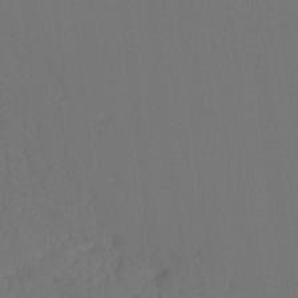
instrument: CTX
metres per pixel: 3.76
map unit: Ht
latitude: -7.8800
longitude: -31.0837
